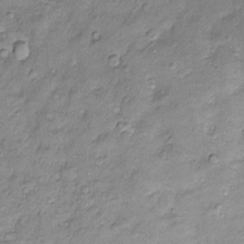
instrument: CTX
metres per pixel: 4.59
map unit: Htu
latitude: -5.4643
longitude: 158.9731
